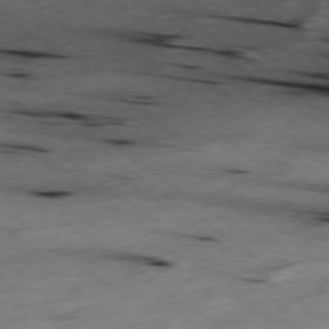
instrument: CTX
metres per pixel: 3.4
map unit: Hpe
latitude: -78.6896
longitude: -22.4790
